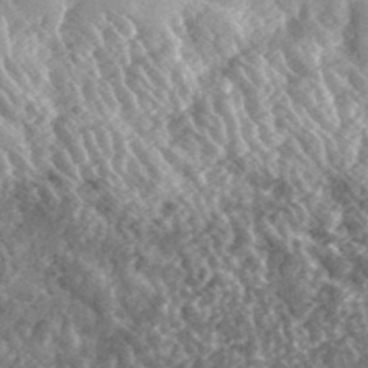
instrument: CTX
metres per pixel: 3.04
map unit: lHvf
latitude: 35.9717
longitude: -87.6316
